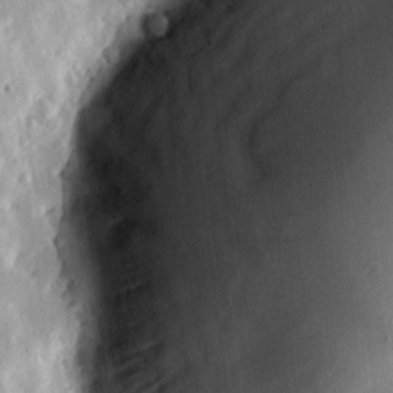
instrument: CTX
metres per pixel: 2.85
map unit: lHvf
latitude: 18.4034
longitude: -114.2522
